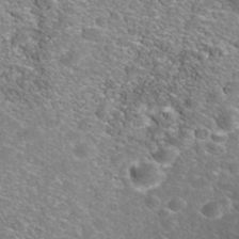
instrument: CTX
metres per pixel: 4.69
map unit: Nhe
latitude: -40.9730
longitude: -99.9717
